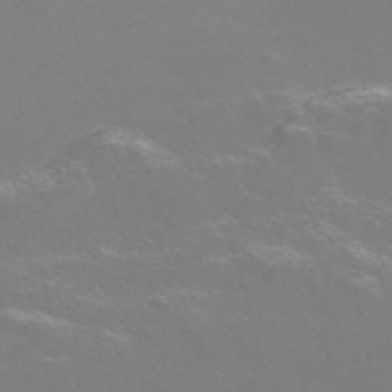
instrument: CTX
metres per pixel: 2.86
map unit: Nve
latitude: -56.7841
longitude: 52.3306
